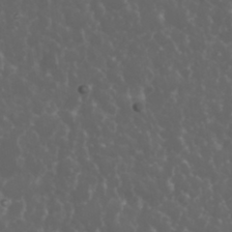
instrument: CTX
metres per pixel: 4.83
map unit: eHh
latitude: 33.8016
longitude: -59.4993
